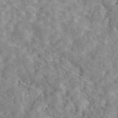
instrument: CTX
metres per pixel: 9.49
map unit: eAb
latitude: 44.4601
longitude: 116.0283
